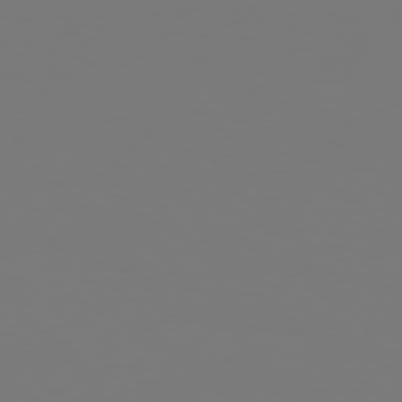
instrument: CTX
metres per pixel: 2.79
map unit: Hpe
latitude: 76.1955
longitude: -132.7624
